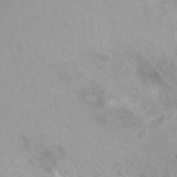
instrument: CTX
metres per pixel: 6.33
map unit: Nhu
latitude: -13.5021
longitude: -39.9906
